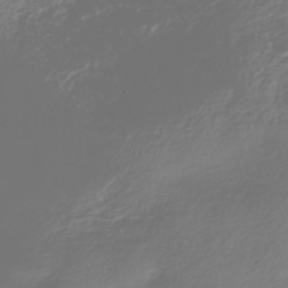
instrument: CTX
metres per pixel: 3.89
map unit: HNhu
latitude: -39.1809
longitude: 100.3873
